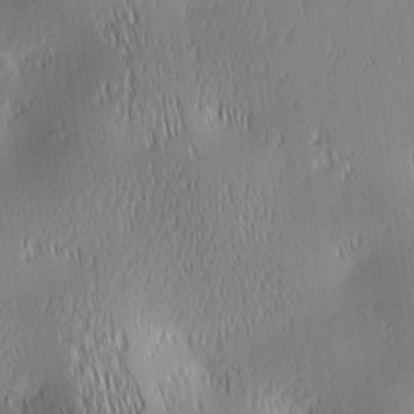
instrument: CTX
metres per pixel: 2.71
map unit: lAa
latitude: 0.9891
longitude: -116.6113
